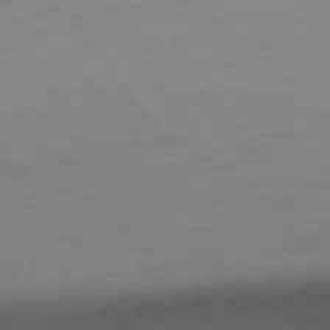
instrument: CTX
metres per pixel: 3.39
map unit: Ap
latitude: -75.6911
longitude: -79.1781
